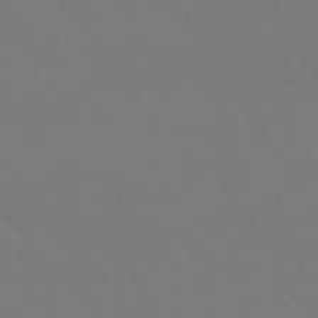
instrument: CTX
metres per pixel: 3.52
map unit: HNhu
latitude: -42.4251
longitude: 93.7478
